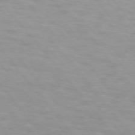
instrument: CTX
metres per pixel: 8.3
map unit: lApd
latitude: 74.1767
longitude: -60.1389
